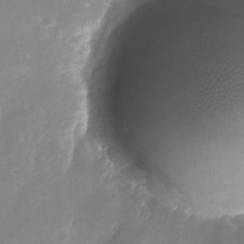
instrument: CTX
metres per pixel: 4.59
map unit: Nhu
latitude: -24.6518
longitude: -70.8947
